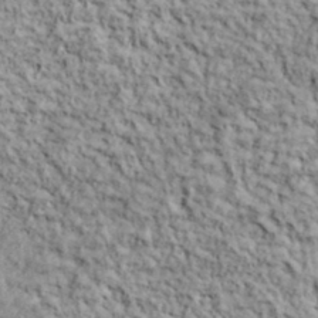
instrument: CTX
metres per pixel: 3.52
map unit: lHvf
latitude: 38.6868
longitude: -90.6679
